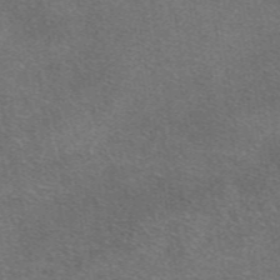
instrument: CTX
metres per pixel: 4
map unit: eAb
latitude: 48.3278
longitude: 115.2187
